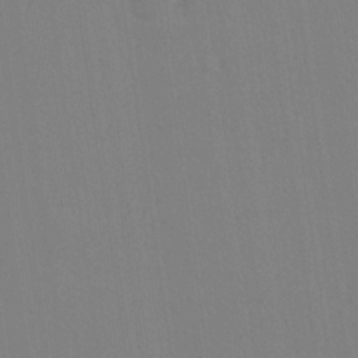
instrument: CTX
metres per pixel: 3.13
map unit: lHvf
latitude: 20.8002
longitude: 142.4251
